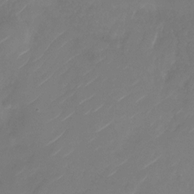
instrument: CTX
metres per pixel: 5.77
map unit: Nhu
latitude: -28.4440
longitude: -72.4412
